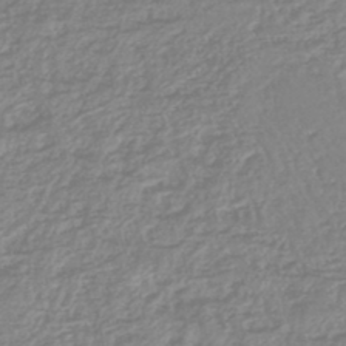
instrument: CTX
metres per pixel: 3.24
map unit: lHb
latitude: -44.7274
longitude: 78.3306
